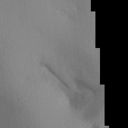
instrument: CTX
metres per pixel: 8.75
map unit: lAa
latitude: 3.6505
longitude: -116.7624
